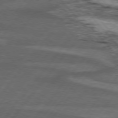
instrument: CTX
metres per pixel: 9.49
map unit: lApd
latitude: 74.6868
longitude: -78.1578
